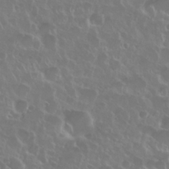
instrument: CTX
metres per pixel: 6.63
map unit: Nhu
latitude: 28.2711
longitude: -61.5560
